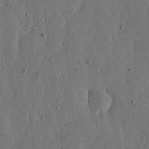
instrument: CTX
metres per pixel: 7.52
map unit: lHvf
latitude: 18.8569
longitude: -114.6868
